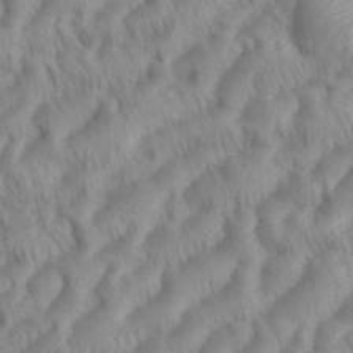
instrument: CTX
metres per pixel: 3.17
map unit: eHh
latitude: 36.1578
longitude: -137.8773
